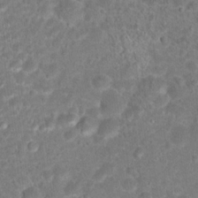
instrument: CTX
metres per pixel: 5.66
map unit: Hto
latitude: 18.1766
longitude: -40.6301
